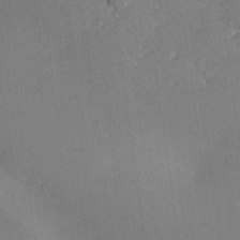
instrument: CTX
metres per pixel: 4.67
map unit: lHvf
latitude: 26.5546
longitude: 140.7652
